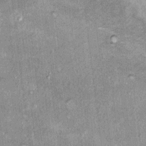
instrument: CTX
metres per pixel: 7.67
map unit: Hto
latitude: 10.9703
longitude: -37.6883
